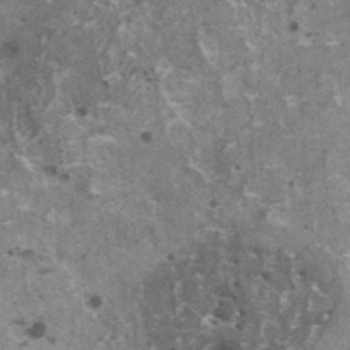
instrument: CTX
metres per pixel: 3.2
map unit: HNhu
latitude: 1.7638
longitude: 4.9730
